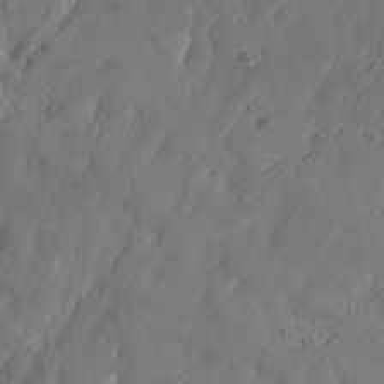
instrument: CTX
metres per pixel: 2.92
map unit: Nhe
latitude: -37.2376
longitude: 138.1228
